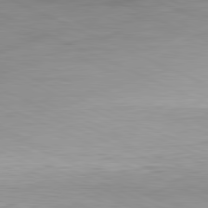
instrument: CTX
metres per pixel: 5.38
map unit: Ap
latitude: -82.1795
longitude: -76.9513
